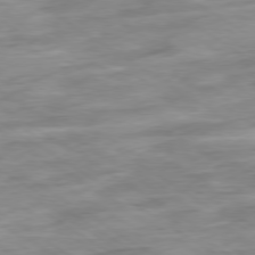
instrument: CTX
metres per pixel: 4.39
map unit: Hpe
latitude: -79.2187
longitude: -16.3278
